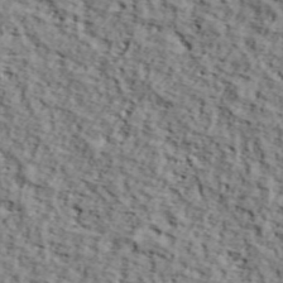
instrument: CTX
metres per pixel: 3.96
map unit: lHvf
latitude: 38.1389
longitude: -86.8380
